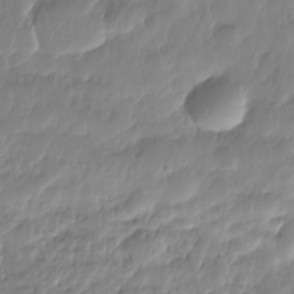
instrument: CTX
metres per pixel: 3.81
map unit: Nhe
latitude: -36.3873
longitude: -179.3860
